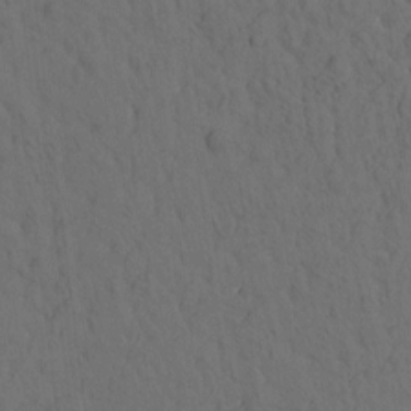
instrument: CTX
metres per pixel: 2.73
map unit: eHh
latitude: -1.3321
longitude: 17.5211
